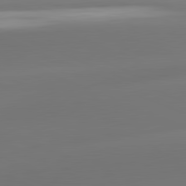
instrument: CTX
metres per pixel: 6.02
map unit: lApd
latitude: 81.5182
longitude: -161.8394
